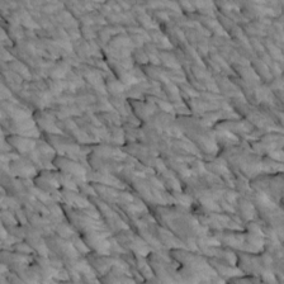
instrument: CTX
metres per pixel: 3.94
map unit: Htu
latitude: 1.5560
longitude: 143.8422
